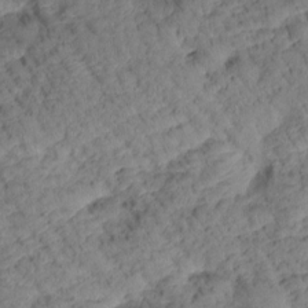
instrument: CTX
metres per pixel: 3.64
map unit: Htu
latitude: 0.7624
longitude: 174.7274
